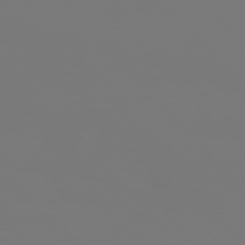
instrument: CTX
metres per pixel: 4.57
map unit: Hpe
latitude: 76.7813
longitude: -161.1403
